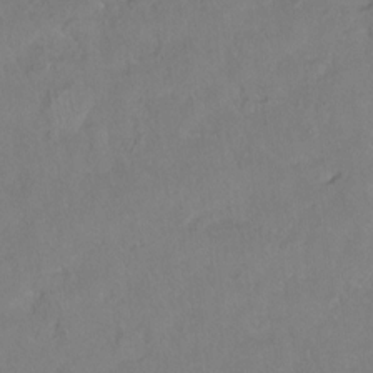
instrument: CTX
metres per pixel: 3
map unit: Hto
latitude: -14.1795
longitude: -43.7450
